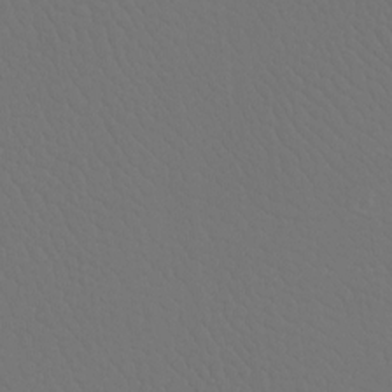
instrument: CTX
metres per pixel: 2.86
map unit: Htu
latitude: -13.5399
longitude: -47.8962
